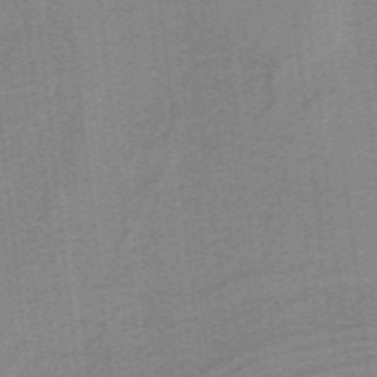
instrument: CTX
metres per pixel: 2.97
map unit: HNb
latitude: -38.8408
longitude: 53.9367
